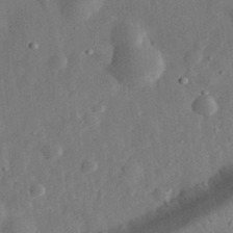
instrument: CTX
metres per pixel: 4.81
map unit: eHh
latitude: 32.4601
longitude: -75.6316
